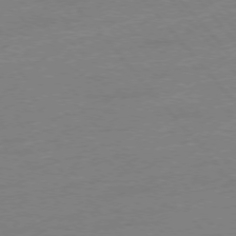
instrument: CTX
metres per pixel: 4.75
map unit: Hpe
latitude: -76.5385
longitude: -15.4049
